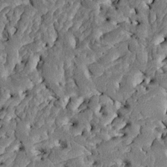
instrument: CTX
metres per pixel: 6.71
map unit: Htu
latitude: -1.6533
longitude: 149.0298
